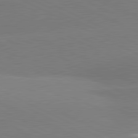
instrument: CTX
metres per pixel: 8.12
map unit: lApd
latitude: 80.9892
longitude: -154.8947
